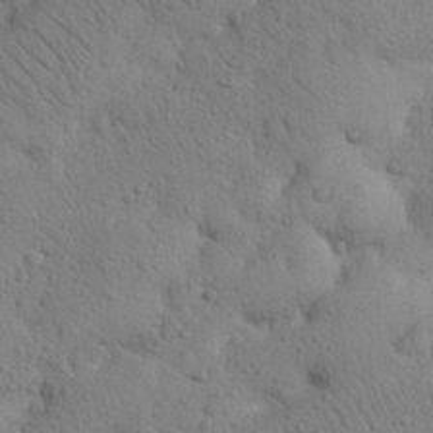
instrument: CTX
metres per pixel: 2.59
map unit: Nhu
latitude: 21.0837
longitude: -74.7057
